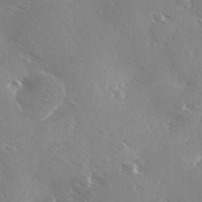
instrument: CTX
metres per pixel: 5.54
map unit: Ave
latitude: -0.0850
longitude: -112.1200
